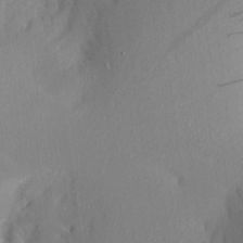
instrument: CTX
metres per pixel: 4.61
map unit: Aa
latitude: 21.4805
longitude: -144.9891
